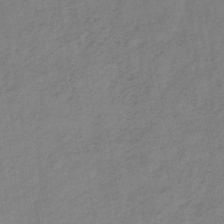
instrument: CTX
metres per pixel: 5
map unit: HNb
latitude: -45.3888
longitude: -38.6112
